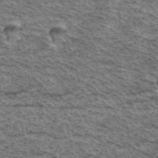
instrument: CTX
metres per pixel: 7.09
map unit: Hto
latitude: 37.3293
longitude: -46.4223
